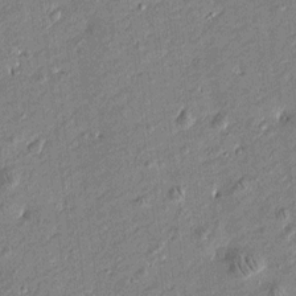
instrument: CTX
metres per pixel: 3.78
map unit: Htu
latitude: -7.0108
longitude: 176.7085
